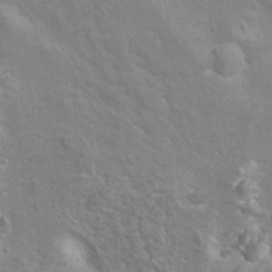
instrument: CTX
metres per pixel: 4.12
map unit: Hto
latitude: 8.4601
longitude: -31.4238
